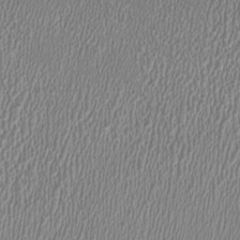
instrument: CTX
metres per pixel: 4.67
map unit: HNhu
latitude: -0.0661
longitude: -1.0458
